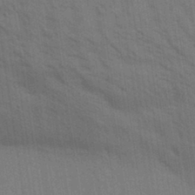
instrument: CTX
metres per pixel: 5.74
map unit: Aa
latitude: 31.6127
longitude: -139.8016
